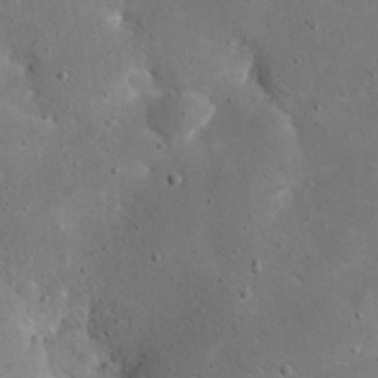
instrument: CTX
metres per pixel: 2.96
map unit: eHh
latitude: 23.4048
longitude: -67.3859
